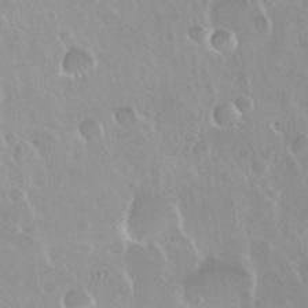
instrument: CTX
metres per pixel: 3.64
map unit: Nhu
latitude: 30.3279
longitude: -56.3845
